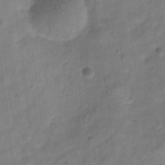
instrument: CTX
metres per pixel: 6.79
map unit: Hve
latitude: -32.2362
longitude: 92.8597
